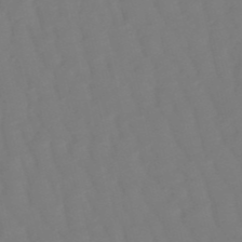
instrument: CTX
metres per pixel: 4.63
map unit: eHb
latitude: -50.1606
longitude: 76.4440
